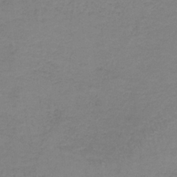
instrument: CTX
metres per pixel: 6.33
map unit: eAb
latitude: -36.3873
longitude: 53.2942
